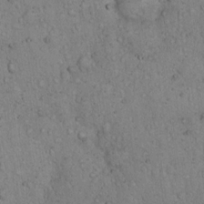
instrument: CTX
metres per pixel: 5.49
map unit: Hto
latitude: 13.5371
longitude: -55.7449
